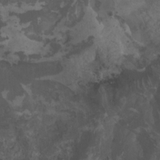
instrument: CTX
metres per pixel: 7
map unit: Htu
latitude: -6.6707
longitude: -67.8016
